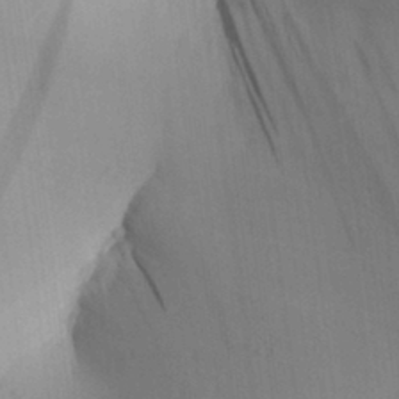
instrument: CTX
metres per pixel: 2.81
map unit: Aa
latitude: 30.6869
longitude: -142.5546
